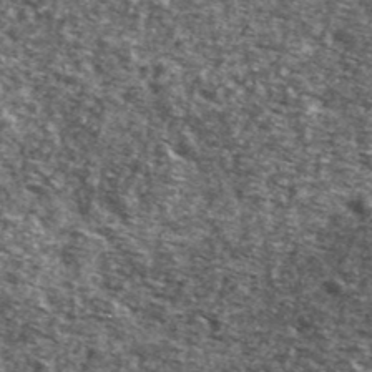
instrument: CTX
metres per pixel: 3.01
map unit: Ave
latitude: 41.1592
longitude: -105.9150
